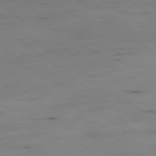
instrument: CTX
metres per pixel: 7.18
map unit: Ap
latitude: -79.4832
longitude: -73.4616
